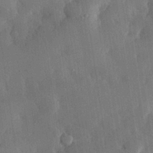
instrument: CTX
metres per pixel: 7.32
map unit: eHh
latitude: 30.6491
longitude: -79.2537
